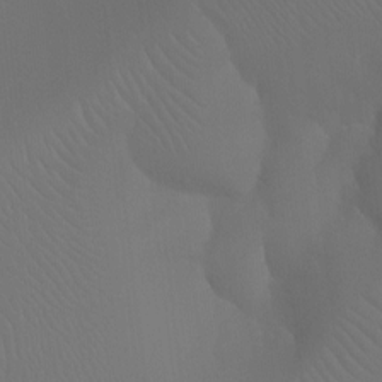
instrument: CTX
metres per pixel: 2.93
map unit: Ht
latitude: -11.9178
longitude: -44.9325
